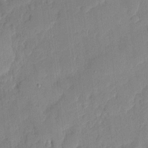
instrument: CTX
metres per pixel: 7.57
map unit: eHh
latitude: 6.0633
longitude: -72.6302
